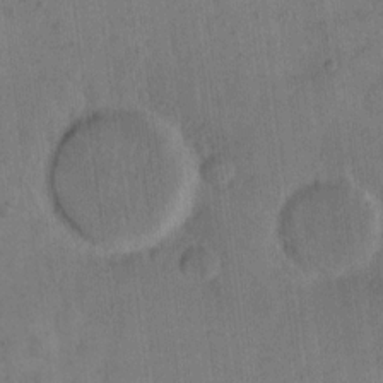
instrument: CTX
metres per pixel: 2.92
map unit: eHh
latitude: 14.4979
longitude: -67.1403
